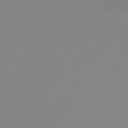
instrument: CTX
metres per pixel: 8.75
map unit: lHb
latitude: -44.2740
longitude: 61.4265
